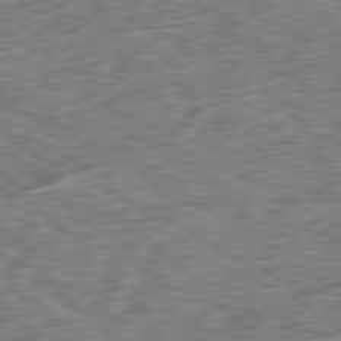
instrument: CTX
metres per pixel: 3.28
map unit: Ap
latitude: -80.7652
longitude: -73.4616
